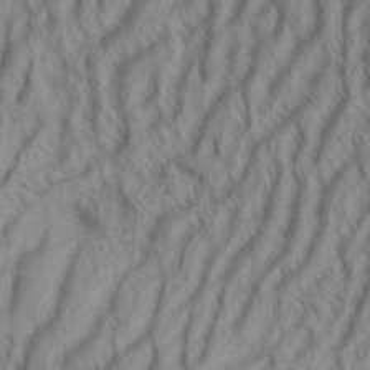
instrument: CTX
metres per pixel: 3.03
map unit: Aa
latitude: 34.0444
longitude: -137.6316
